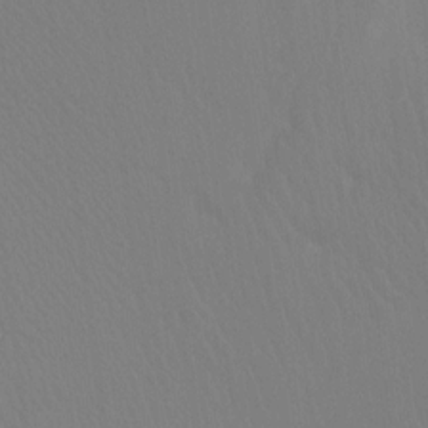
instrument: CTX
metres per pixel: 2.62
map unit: Ht
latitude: -3.2753
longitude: -17.6505
